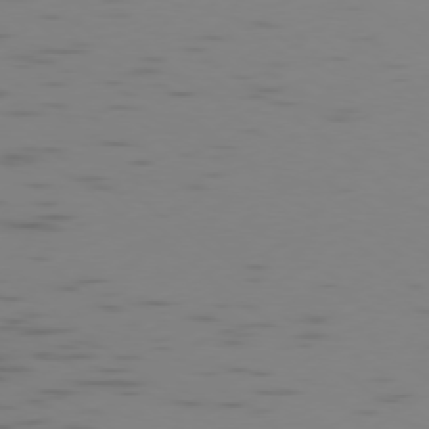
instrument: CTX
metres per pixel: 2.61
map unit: Ap
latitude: -77.8422
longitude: -65.9528
